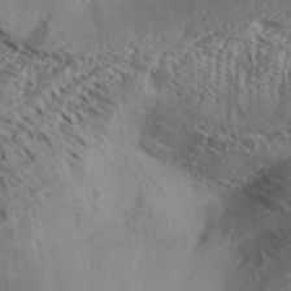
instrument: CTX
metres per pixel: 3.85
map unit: Aa
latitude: 32.8380
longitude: -139.7450
